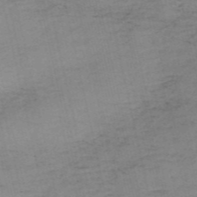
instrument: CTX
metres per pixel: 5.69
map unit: HNb
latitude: -54.3873
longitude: -46.0255
